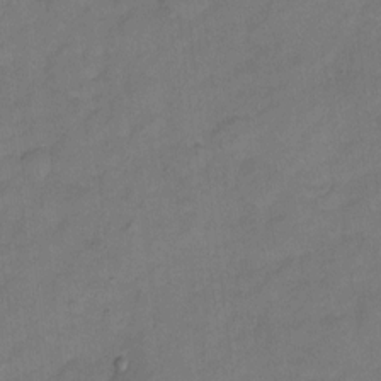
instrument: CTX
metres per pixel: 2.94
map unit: Hto
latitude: 5.4426
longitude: -61.4804
